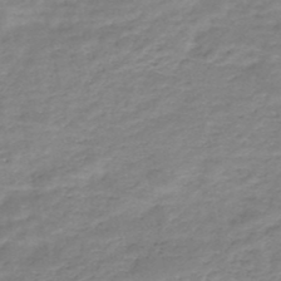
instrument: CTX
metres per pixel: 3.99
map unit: HNb
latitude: -49.3321
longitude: -39.4048
